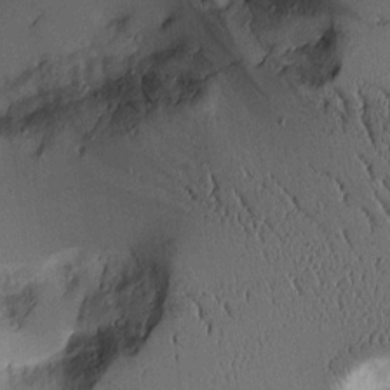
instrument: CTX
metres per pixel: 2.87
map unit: Aa
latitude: 11.9528
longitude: -127.2537
